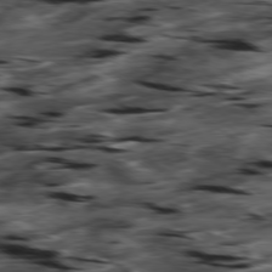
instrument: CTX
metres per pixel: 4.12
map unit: Hpe
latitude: -78.7463
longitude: -21.1403
